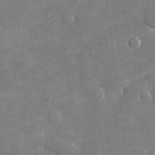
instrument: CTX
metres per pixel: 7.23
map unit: lHvf
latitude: 31.0459
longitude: -93.6505
